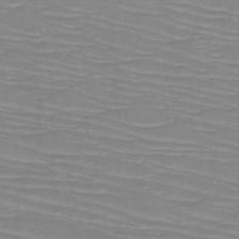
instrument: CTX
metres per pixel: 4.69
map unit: HNb
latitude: -49.8423
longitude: -51.4615
